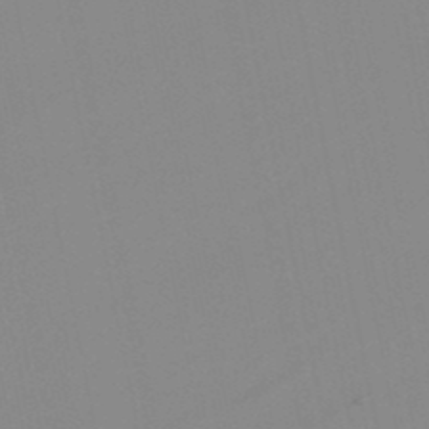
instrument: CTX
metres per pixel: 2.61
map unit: lHb
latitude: -48.6141
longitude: 80.7841
